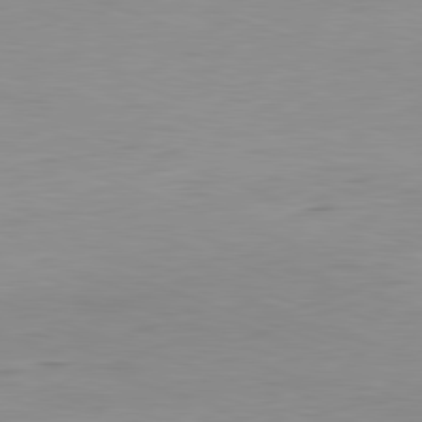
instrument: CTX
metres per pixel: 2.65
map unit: Hpe
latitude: -81.9178
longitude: 10.3684
